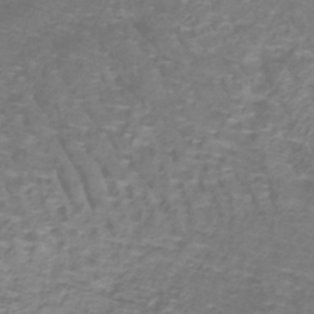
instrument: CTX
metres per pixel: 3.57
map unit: lHb
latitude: -40.4629
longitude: 58.8974
